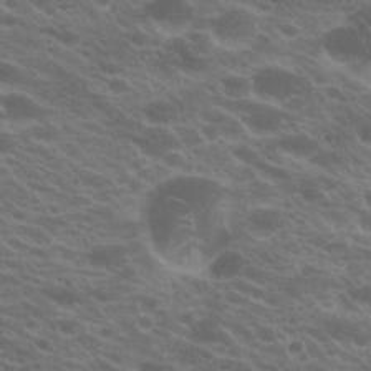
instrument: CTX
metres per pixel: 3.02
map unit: Hto
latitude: 22.3845
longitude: -37.4427
